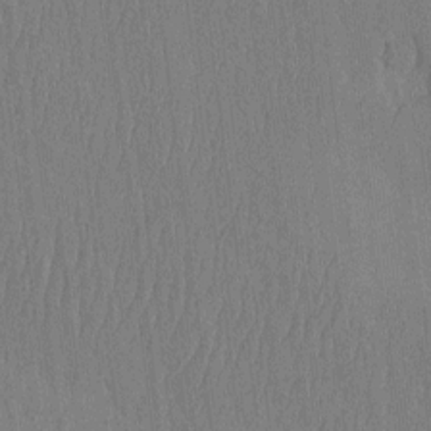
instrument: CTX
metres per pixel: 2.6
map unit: HNhu
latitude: -3.6343
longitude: 14.6519
